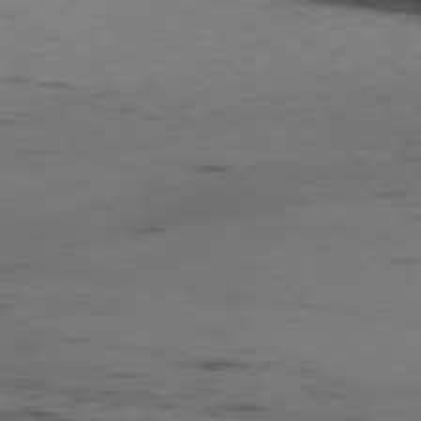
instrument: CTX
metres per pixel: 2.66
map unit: Ap
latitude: -78.6896
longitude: -63.4994
